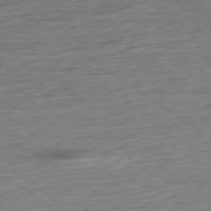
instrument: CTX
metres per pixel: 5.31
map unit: Ap
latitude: -79.1620
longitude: -101.9528
